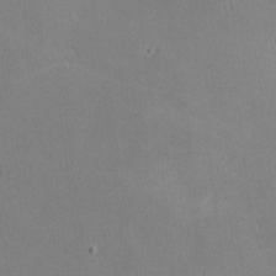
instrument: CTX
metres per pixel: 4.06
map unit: lHvf
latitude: -10.3873
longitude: -100.1389
